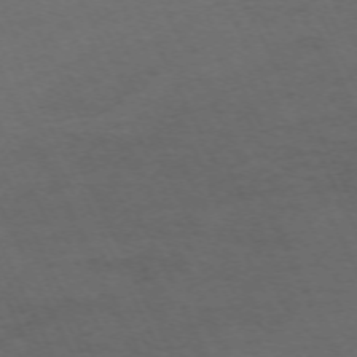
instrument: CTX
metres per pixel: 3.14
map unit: Hpe
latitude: -71.1242
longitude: 16.2362
